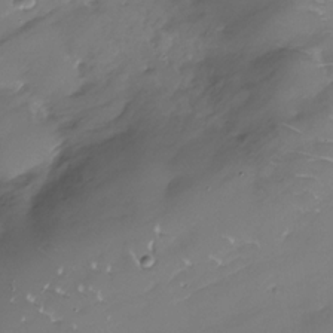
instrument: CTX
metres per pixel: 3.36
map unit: Nhu
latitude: -29.1620
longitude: -79.7639
